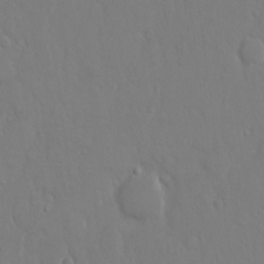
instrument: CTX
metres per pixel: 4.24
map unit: eHh
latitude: 14.1578
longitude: -71.4993
